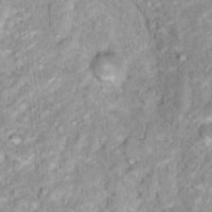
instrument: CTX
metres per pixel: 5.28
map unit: Nhu
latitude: 16.6491
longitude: -31.4616
